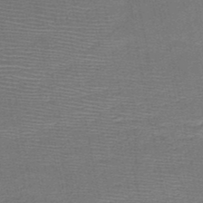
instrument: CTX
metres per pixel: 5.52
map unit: HNb
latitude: -48.5952
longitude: -42.2523
